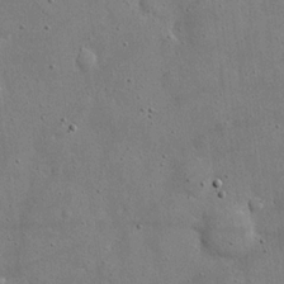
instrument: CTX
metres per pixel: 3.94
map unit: eHh
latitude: 20.6113
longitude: -71.6127
